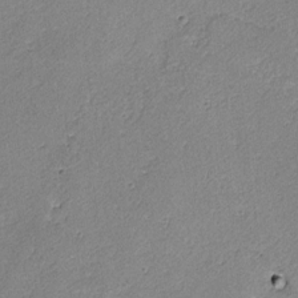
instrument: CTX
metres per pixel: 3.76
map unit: lAvf
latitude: -4.4251
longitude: -109.3481
